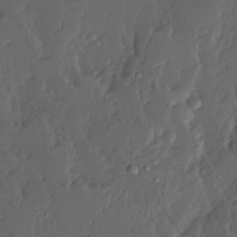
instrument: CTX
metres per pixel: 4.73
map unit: Ave
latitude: 13.9717
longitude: -136.1389
